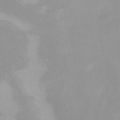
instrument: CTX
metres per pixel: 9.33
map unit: Nhu
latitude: -7.8044
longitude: -67.9717
